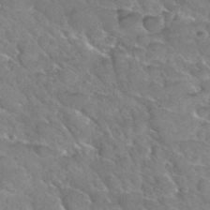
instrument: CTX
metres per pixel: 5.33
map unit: Hto
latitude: 35.8961
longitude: -47.1404
